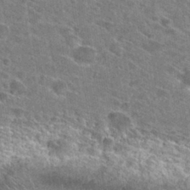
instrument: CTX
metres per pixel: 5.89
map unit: Hto
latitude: 28.6301
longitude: -45.4237
